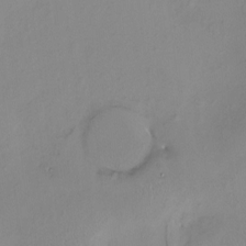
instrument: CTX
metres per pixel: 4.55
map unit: HNhu
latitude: 3.0836
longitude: 9.4832
